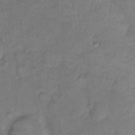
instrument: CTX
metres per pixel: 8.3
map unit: eHh
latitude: 9.4615
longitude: -62.1200
